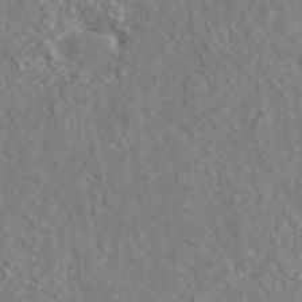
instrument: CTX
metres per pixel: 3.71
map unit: ANa
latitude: 45.0836
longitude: 23.2376
